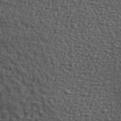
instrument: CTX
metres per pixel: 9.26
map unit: lHvf
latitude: 38.0255
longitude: -90.6490
